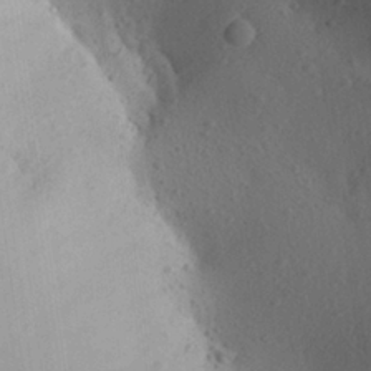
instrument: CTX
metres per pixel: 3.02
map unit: Aa
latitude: 23.9906
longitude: -147.3482
